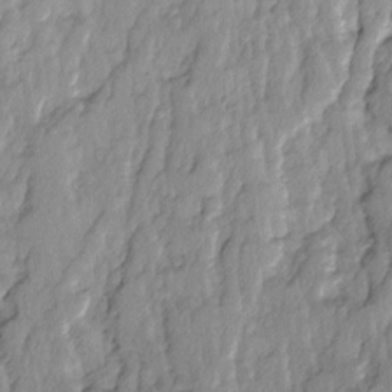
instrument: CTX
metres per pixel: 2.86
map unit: Ave
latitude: 14.4223
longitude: -134.8380
